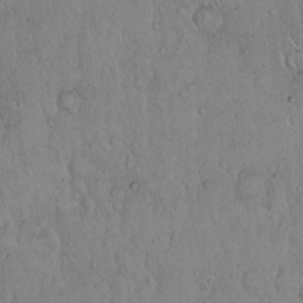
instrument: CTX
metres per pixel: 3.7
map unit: Hto
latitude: 14.0444
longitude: -57.0269
